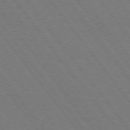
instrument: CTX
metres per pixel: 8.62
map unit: Hpe
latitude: 74.7246
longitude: -137.8584
